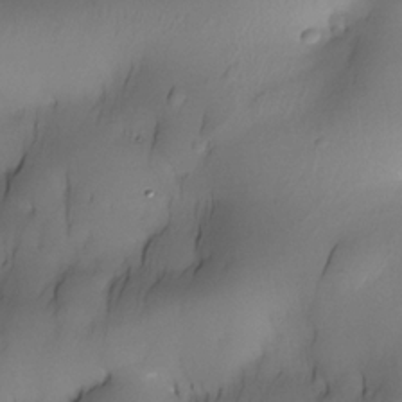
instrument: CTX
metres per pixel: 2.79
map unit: Nhe
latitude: -30.7274
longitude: -139.8772
